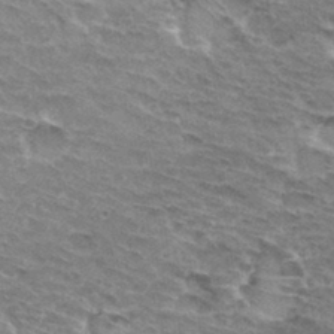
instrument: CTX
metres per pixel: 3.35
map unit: Hto
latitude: 32.5924
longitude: -45.1970
